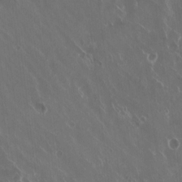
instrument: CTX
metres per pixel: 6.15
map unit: HNhu
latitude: -3.3698
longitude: -1.5371
